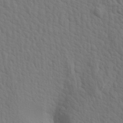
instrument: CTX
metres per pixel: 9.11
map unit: Aa
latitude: 19.5560
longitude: -142.0255
